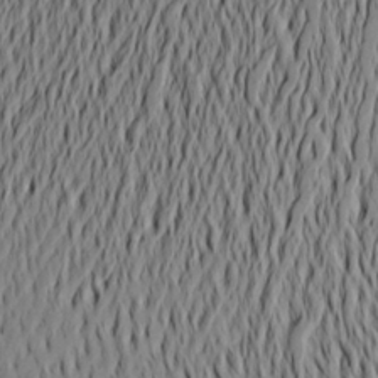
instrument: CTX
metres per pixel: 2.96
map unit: Aa
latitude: 21.3860
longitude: -146.3846
